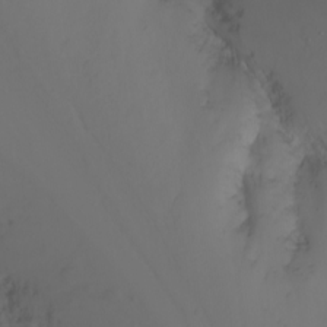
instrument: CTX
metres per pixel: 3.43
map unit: Nhu
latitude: -6.6518
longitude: -84.4979
